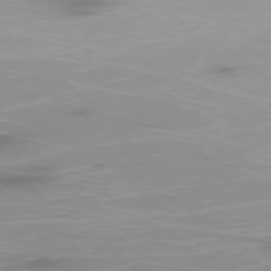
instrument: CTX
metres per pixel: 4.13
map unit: Ap
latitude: -77.5777
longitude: -62.6113
